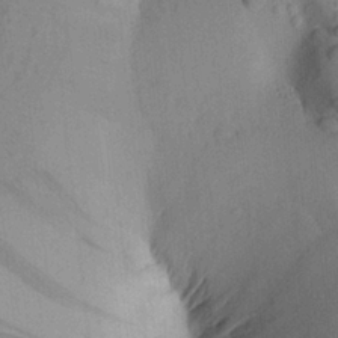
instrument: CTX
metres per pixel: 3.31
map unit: Aa
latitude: 22.1578
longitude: -147.7639
